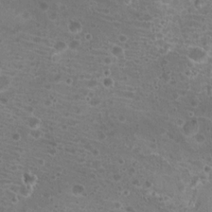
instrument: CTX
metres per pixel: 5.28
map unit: Hto
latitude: 19.4993
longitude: -41.9906
